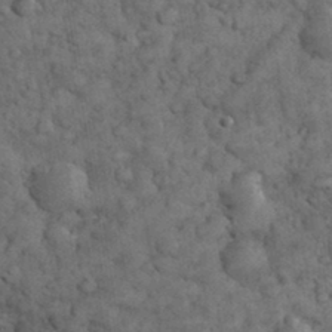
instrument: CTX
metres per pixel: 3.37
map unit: eHh
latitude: 32.9325
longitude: -68.0633
